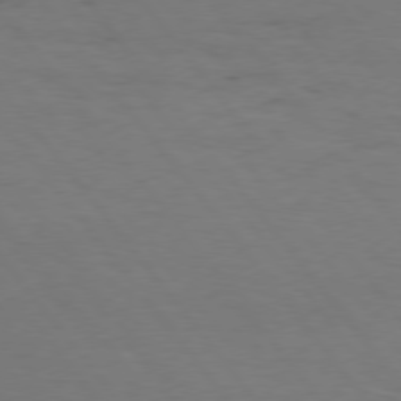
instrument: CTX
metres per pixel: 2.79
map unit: Hpe
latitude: 75.4993
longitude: -140.6679
